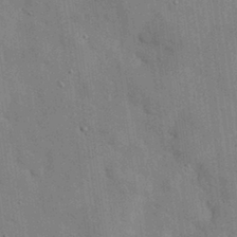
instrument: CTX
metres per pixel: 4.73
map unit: eHh
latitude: 30.7625
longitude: -72.7625
